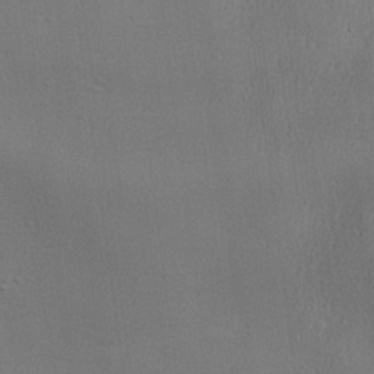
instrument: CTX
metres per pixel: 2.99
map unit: lHvf
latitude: 23.3104
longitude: 141.3321
